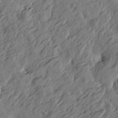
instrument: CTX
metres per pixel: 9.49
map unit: Htu
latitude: -3.3131
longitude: -179.2348
